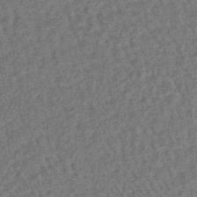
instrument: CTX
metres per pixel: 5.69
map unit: lHb
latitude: -38.7274
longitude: 62.7652
